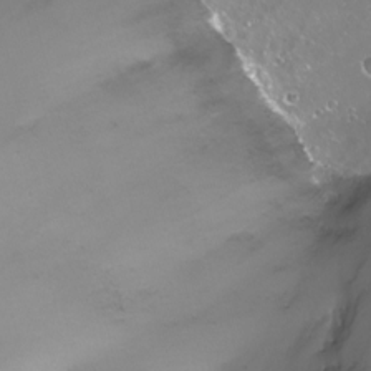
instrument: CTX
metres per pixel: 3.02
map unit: Nhu
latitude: -13.5966
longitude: -63.1403
